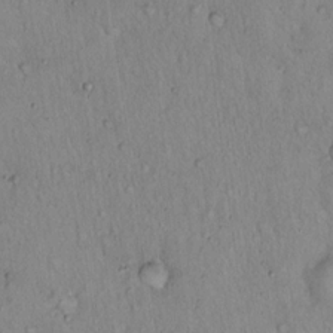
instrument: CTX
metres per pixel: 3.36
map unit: Hto
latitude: 16.1389
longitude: -59.1970
